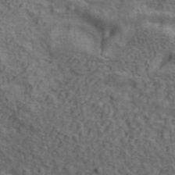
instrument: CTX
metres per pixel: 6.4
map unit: ANa
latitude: 41.5749
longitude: 13.7856
